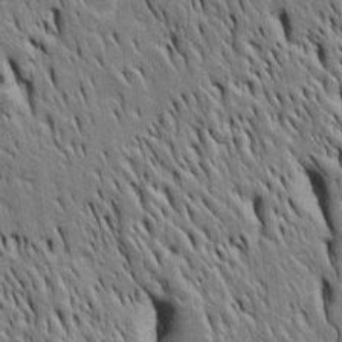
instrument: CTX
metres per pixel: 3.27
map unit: Htu
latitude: -4.4440
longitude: 150.9730
